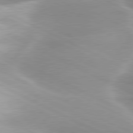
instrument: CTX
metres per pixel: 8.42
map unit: lApd
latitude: 79.9528
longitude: -120.5357
